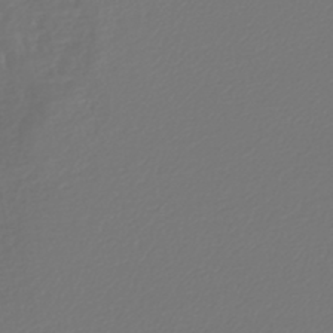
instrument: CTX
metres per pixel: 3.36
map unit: lHb
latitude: -43.6532
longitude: 65.1620
